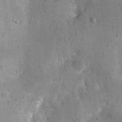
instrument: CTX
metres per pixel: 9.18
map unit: Hto
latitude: 11.4238
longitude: -36.5357
